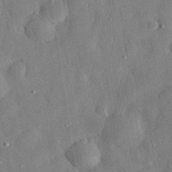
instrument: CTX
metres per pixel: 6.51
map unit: eHh
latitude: 30.8380
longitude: -76.2711
